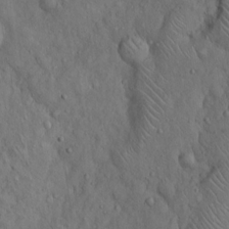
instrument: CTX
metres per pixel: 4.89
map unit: Hto
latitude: 15.2726
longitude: -57.9150
